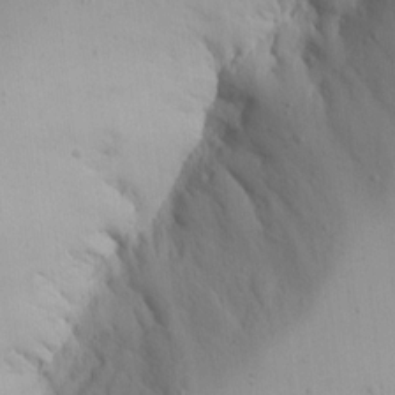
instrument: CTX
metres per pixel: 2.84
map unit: Aa
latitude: 13.1025
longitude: -143.0270
